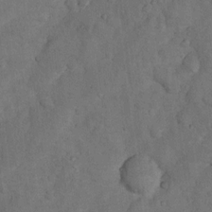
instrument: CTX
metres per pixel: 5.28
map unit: Nhu
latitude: 5.8583
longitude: -23.3671
